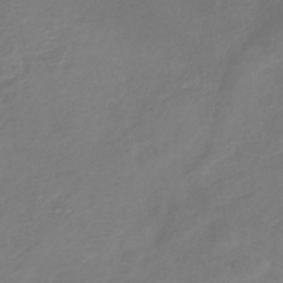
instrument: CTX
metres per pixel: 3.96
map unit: lHb
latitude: -41.1242
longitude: 77.1620
